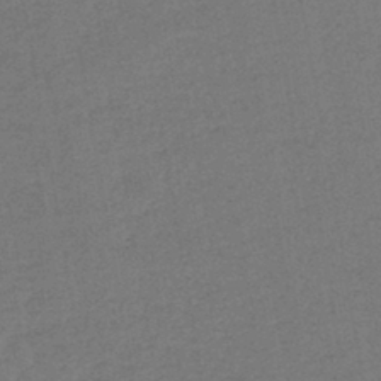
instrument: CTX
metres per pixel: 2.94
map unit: eHb
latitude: -41.6155
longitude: 79.8233
